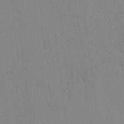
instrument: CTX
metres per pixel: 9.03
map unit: lAvf
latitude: 8.7813
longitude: 167.4832
